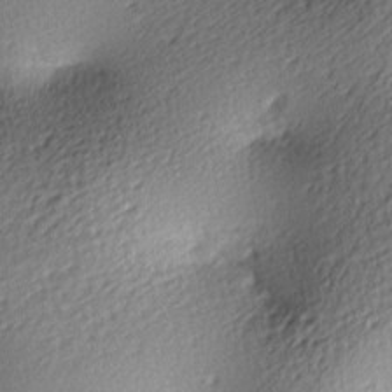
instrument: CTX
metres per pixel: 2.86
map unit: lAa
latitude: -9.6155
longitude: -126.4223
